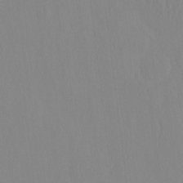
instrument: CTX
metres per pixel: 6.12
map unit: HNhu
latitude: -4.2928
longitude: 14.6141
